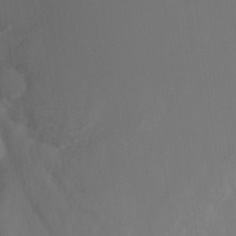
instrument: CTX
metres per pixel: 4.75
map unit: Nhu
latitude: -23.3699
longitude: -71.0647
